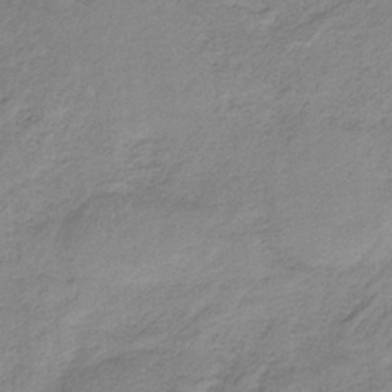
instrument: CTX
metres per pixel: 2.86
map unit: HNb
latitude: -34.1984
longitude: 58.9352
